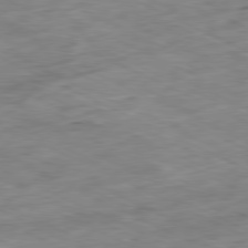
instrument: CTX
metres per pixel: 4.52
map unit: Ap
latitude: -81.0676
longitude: -87.7072
